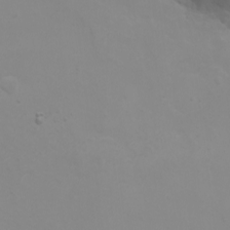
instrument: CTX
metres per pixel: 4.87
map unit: Nhu
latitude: -4.5196
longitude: -74.0633
